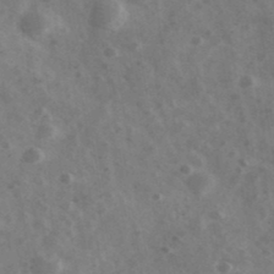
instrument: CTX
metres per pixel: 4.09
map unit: Ave
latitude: 38.5546
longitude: -107.3293
